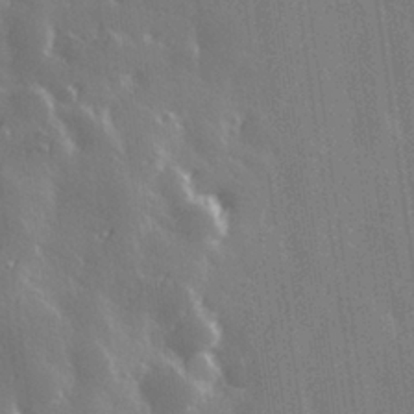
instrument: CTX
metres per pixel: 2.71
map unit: Hve
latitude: 28.3845
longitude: 147.1242
